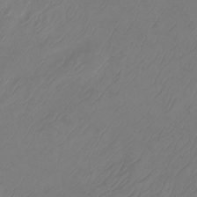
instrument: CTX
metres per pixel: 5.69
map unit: Htu
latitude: -14.1606
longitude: -49.3860
